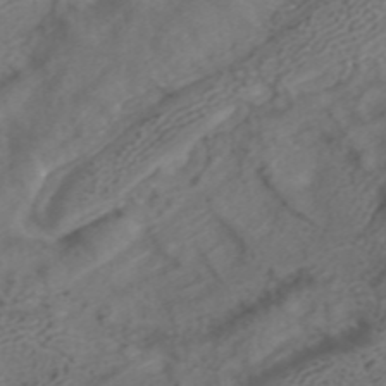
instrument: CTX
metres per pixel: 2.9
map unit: ANa
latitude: 42.7057
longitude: 24.0283
